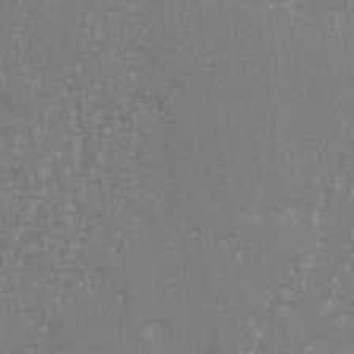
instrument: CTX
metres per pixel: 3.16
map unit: eHh
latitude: 34.6490
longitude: -132.6302
